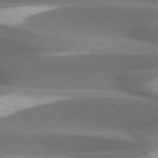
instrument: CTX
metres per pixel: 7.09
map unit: lApd
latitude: 73.7639
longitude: -51.9906
